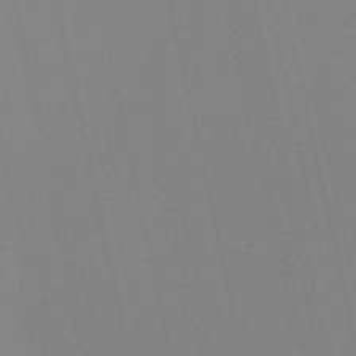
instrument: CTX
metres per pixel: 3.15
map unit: Nve
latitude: -57.8611
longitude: 60.4629
